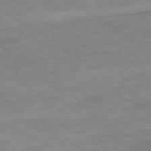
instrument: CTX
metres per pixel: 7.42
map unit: Ap
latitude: -80.4440
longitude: -80.1578
